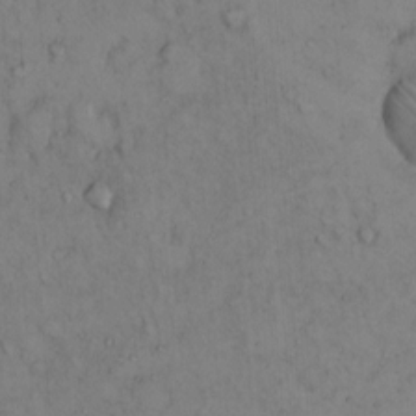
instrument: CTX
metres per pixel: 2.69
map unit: Hto
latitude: 12.5924
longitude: -59.2348
